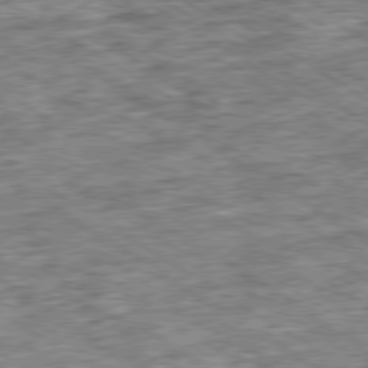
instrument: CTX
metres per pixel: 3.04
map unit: Ap
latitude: -79.9367
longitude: -74.8569
